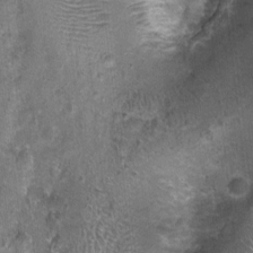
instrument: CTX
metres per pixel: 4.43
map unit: Nhu
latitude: 1.2159
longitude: -16.1766
